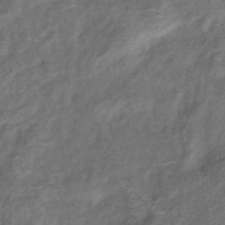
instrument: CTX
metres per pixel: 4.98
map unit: eHb
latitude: -38.6141
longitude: 76.3117
